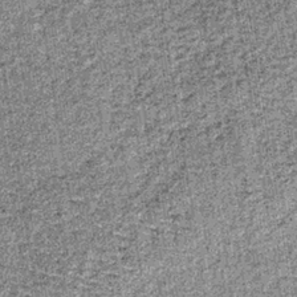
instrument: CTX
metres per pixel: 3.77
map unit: lHb
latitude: -37.1809
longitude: 64.7463
